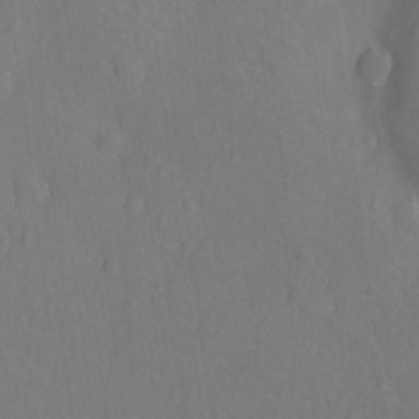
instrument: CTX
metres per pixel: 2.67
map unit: Ht
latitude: -13.0864
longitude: -24.8191
